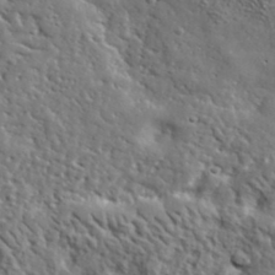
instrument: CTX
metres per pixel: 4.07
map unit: lHvf
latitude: 36.4979
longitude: -86.1200
